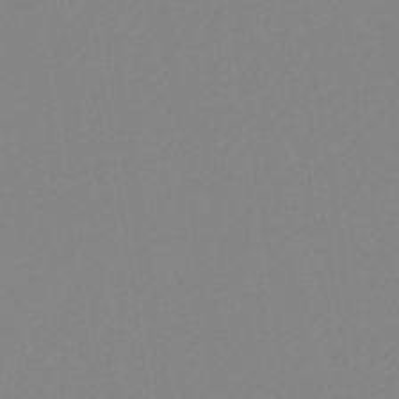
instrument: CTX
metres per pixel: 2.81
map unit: eHb
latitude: -29.6911
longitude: 70.8975
